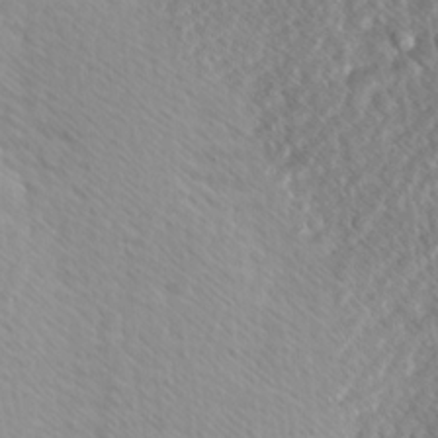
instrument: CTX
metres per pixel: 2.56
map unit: Hve
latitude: 1.6127
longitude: -123.9528
